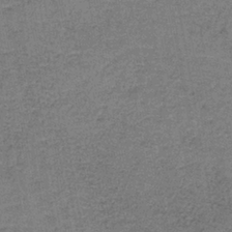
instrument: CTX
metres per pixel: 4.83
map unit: eAb
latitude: -36.5762
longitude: 52.1416
